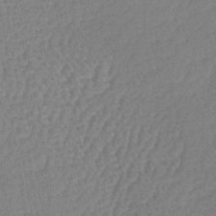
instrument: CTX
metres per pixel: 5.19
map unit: lHb
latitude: -43.3887
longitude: 78.9541
